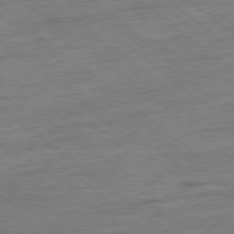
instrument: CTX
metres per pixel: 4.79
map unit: Ap
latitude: -78.9163
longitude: -101.0836
